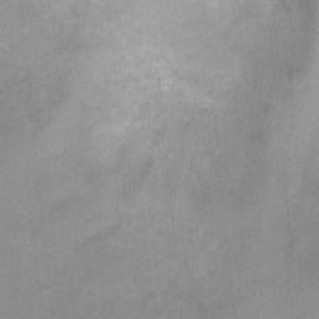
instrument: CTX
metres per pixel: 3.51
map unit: Ht
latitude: -0.8975
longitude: -17.3482
